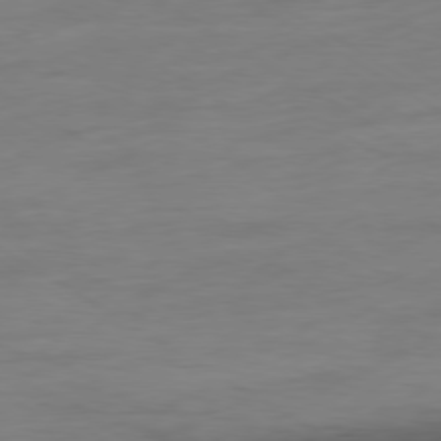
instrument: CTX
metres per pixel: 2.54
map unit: Ap
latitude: -79.4832
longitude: -63.8206
